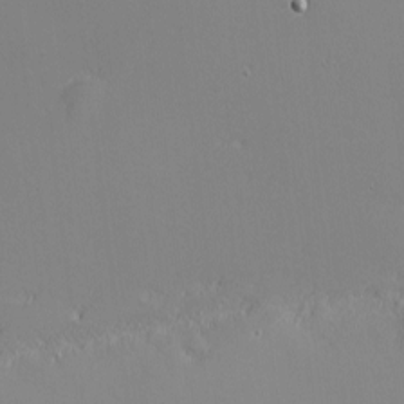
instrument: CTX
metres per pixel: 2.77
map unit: eHh
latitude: -2.7841
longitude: -80.7813
